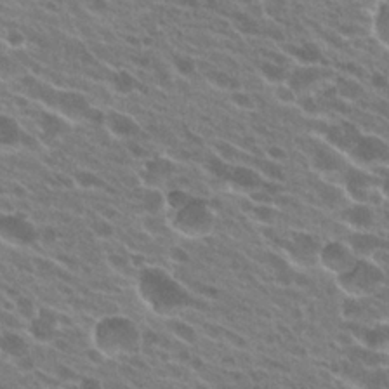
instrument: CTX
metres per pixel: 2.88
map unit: Hto
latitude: 23.6505
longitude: -38.4790
